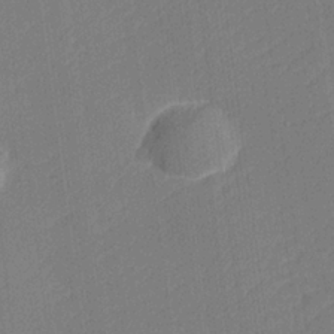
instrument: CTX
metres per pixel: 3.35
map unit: lHvf
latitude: 25.4426
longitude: 141.7666
